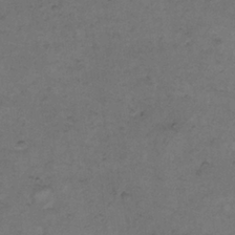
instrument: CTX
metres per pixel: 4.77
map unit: Hto
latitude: 9.5560
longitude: -60.4034
